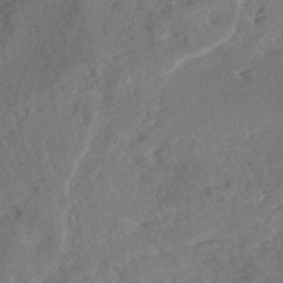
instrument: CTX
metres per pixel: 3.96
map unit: Nhe
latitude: -48.1795
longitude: -171.8205
